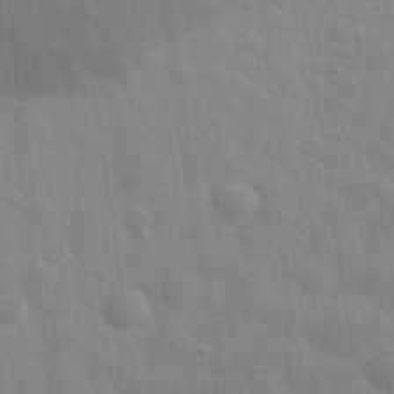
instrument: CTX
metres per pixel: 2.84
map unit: eHh
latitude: 32.3845
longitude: -70.9702
